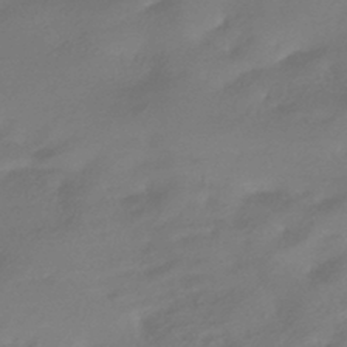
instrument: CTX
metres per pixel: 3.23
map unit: HNhu
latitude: -42.8030
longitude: 92.1228
